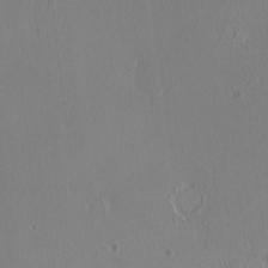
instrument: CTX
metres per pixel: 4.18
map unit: HNhu
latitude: 2.4223
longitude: 6.8786
